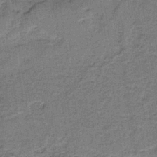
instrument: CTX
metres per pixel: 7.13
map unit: HNb
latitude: -35.8989
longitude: 54.1228
